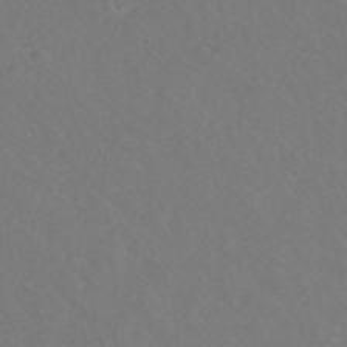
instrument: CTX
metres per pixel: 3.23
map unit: HNhu
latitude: -47.2187
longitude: 104.3495
